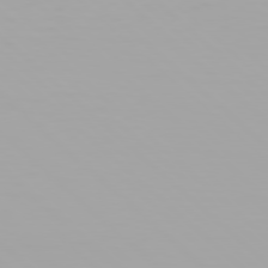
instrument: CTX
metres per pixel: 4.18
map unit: Hpe
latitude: 78.1011
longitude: -137.3860
